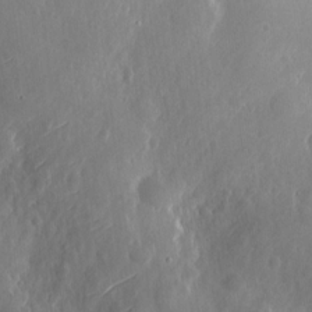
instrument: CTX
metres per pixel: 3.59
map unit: eHh
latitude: 7.5749
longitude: -72.9703
